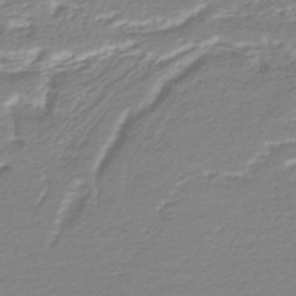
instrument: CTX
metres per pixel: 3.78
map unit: HNhu
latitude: -46.8030
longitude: 103.3132
